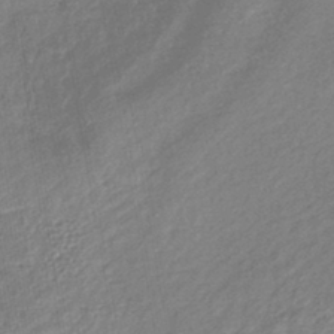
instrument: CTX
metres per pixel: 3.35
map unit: lHb
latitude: -40.8408
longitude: 72.8030
